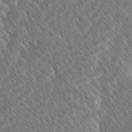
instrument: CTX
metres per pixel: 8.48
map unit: Ave
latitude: 8.4412
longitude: -106.4412
